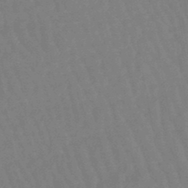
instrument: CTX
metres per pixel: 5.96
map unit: eHb
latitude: -46.8408
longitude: 80.1039
